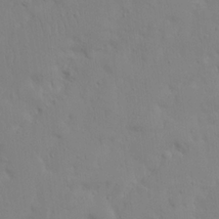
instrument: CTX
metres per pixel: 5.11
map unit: Nhu
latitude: 21.1592
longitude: -73.4616
